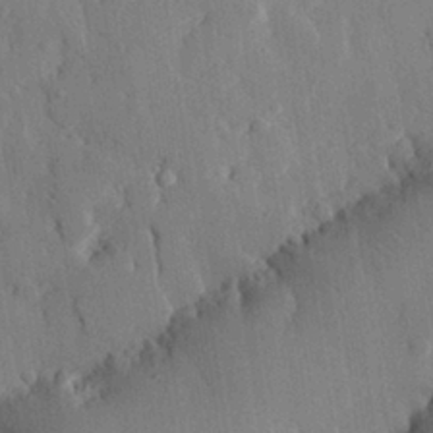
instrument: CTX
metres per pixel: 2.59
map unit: eHh
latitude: 28.5168
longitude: -79.5749
